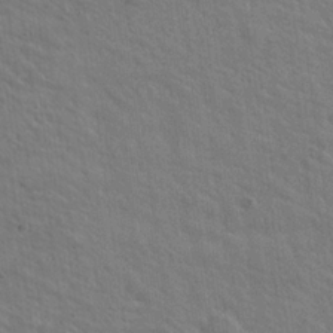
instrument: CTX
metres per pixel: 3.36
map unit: Hto
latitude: 20.5357
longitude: -54.4601
